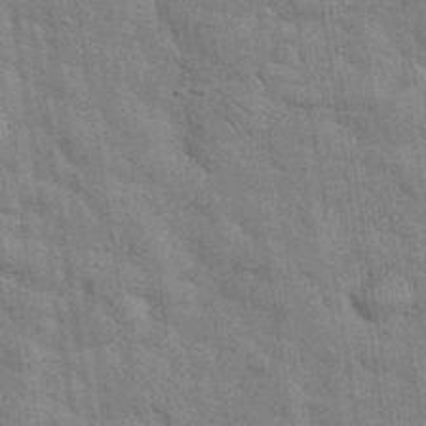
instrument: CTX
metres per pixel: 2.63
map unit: eHh
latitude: 36.5735
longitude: -65.6694
